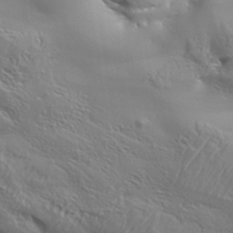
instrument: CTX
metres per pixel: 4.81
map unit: Aa
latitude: 34.2522
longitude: -134.4601
